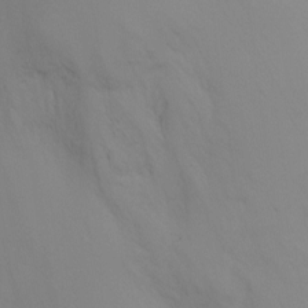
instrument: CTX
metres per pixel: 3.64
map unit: Ht
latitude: -5.9367
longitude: -26.1767
